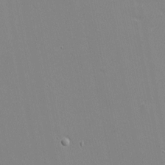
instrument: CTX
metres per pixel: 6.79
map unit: eHh
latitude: -3.0675
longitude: -80.9703
